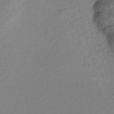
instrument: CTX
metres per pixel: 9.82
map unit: Nve
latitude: -57.6155
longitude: 57.6722
